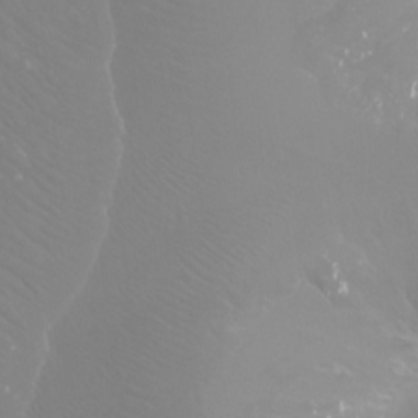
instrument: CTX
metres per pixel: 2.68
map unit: Ht
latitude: -3.5966
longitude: -26.2334
